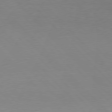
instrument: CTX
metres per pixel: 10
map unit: Hpe
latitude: 77.4993
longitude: -124.7813
